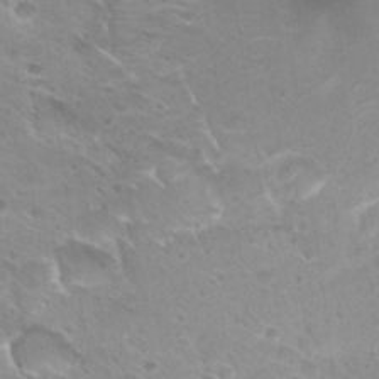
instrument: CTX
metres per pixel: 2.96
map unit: Hto
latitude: 27.8395
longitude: -39.8961
